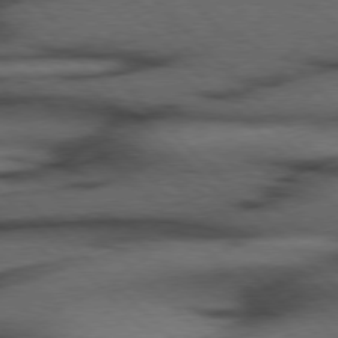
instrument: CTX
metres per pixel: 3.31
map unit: Hpe
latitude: 76.9702
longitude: -155.1403
